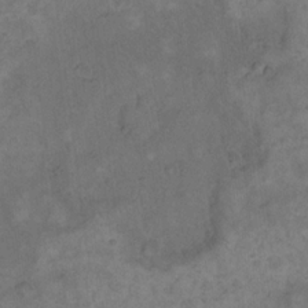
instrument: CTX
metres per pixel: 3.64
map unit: eHh
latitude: 17.7450
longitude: -63.9150
